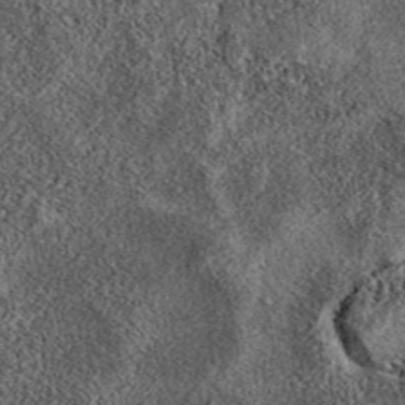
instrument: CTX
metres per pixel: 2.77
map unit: eAb
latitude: 39.6127
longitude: 106.6329
